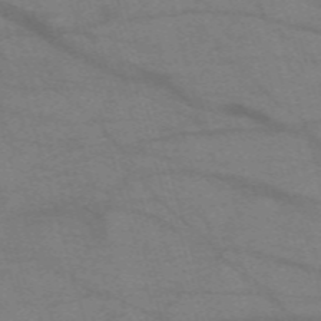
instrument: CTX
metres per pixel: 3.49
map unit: eHh
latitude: -60.9920
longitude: 54.0850
